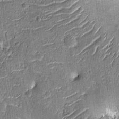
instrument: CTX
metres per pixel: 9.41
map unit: Nhu
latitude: -12.1795
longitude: -21.9717
